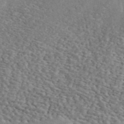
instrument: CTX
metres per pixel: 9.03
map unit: ANa
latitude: 44.9136
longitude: 46.9730
